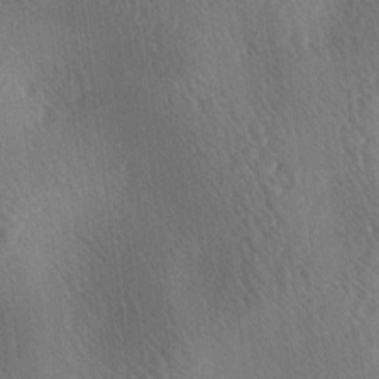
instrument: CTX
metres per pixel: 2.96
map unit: lAa
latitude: -3.8422
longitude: -126.2334
